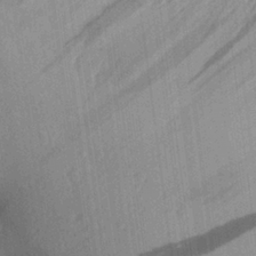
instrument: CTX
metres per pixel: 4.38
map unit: Aa
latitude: 27.3860
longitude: -141.7449
